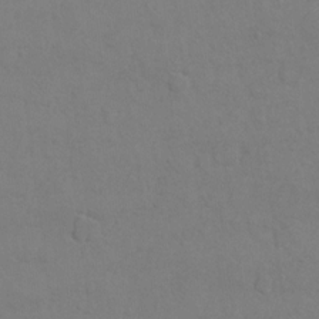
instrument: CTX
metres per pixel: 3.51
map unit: Hto
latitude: 8.0822
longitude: -35.7638
